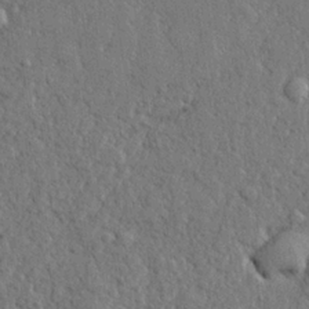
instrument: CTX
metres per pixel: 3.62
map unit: lHvf
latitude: 23.7072
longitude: 143.4076
